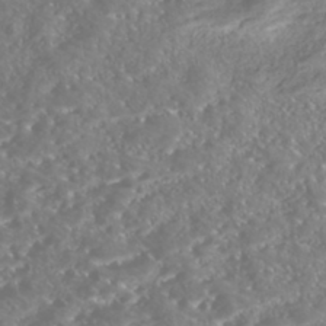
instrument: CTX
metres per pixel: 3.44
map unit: Nhe
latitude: -46.1228
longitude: 153.1242
